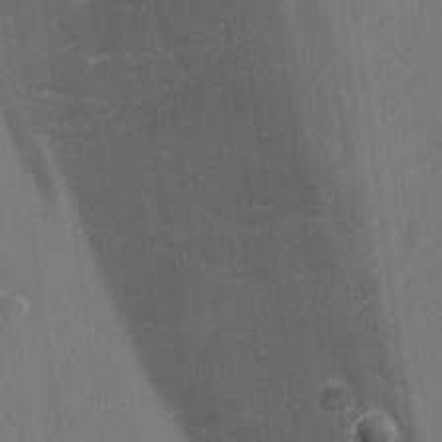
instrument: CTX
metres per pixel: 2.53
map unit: lHvf
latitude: 25.9717
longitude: 142.7085
